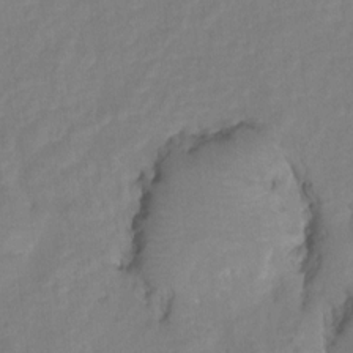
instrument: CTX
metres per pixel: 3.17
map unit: Hto
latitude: 5.4048
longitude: -32.5357
